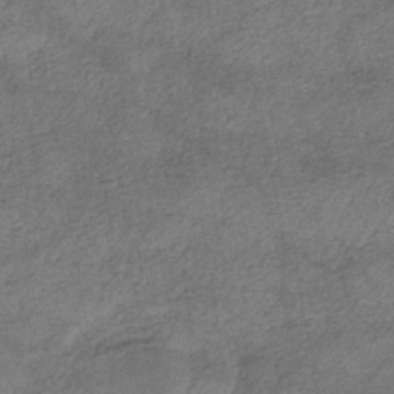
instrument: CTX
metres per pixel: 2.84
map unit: eHh
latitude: -42.5762
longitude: 120.0661
